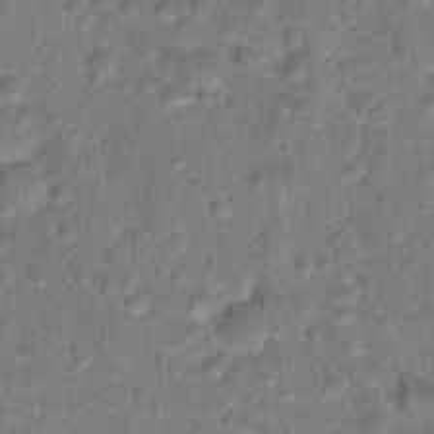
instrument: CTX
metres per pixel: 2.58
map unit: Hto
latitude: 17.6694
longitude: -40.2900
